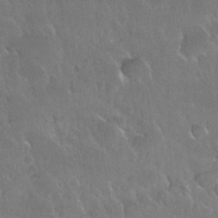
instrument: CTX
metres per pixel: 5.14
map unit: Nhu
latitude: 30.1389
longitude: -56.1010
